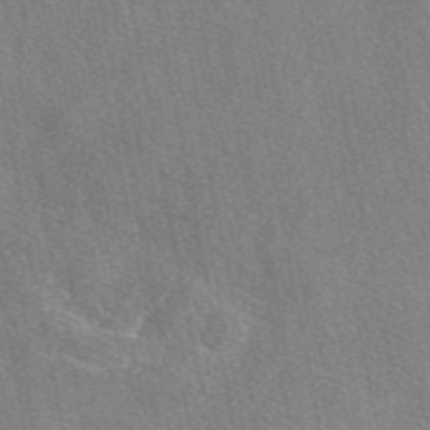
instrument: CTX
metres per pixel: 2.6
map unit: eAb
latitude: 48.7624
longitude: 112.8219
